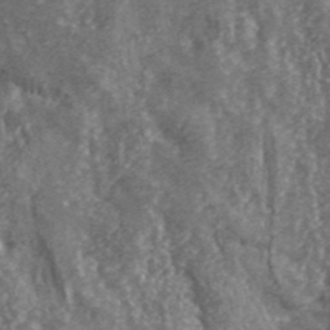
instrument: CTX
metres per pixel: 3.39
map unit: lHvf
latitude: 42.1956
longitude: -89.7261
